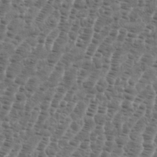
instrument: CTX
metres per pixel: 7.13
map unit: eHh
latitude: 36.5546
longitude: -136.5735
